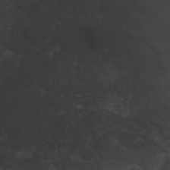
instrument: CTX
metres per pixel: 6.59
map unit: ANa
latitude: 41.2914
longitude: 53.3320
